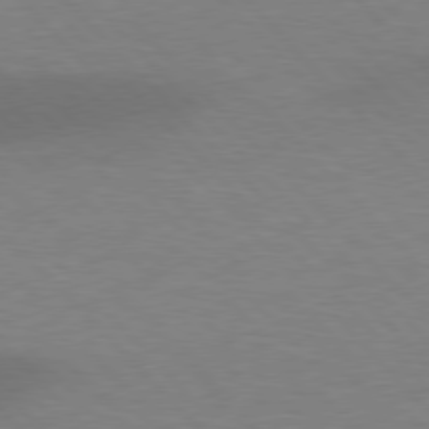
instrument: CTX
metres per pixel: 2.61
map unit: lApd
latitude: 77.0836
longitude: -59.2537
